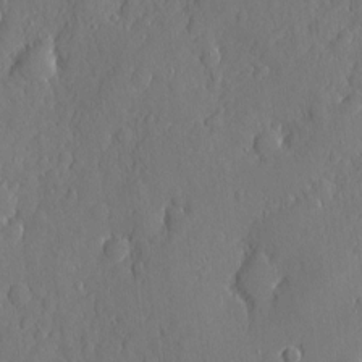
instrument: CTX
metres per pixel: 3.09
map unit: eHh
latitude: 5.6883
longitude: -75.1781
